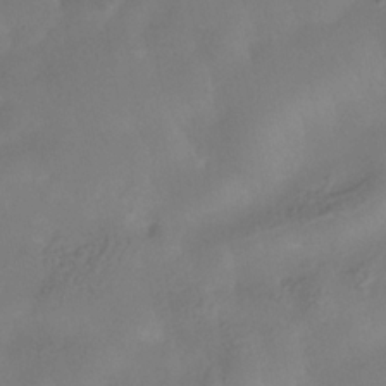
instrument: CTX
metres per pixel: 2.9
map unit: Hve
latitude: -32.5763
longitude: 94.0283
